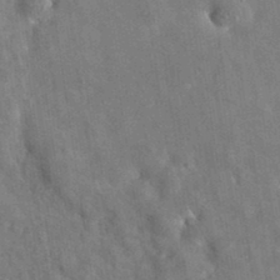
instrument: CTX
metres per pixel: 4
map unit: eAb
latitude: 34.9891
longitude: 110.5762
